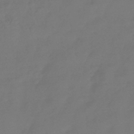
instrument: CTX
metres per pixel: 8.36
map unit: HNhu
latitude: -43.2375
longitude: 92.2739
